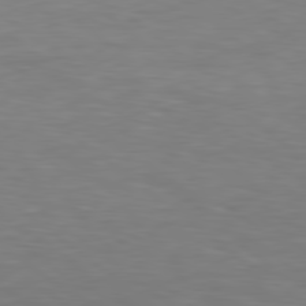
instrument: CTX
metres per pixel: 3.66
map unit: Hpe
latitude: 79.2159
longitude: -128.7246
